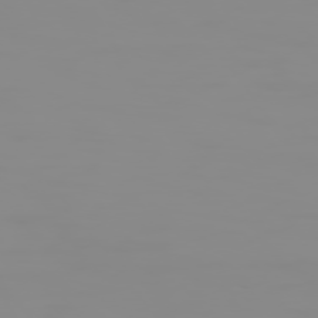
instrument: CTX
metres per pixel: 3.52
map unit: Hpe
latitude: 74.7057
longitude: -128.3656
